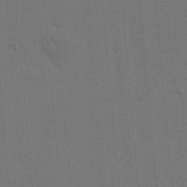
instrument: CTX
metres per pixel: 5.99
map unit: eHh
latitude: 19.6694
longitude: -63.8962
